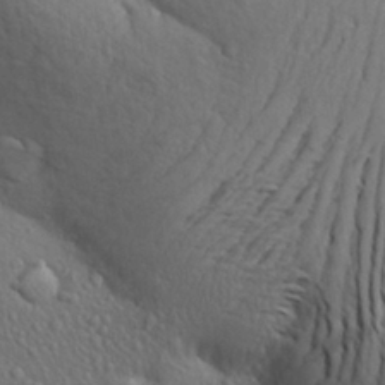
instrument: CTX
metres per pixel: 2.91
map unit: Aa
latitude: 27.8395
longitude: -148.6868
